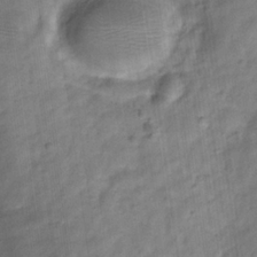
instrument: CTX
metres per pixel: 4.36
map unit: Hve
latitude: -31.8611
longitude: 92.7085
